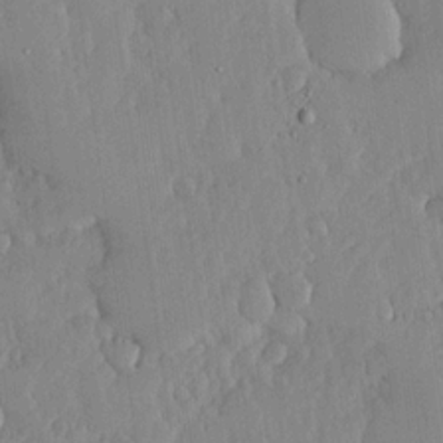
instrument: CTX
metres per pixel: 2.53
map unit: lHvf
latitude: 17.2915
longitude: -116.0822
